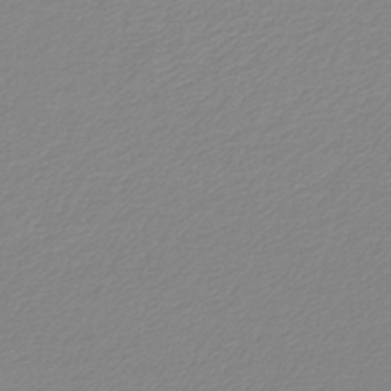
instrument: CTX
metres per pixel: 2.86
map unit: lHb
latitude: -44.8597
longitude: 61.4832
